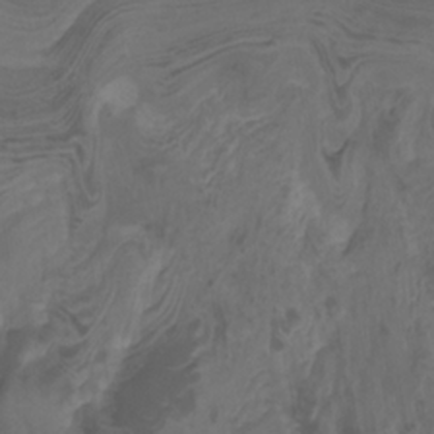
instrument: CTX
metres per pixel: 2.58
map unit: Nhu
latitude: -8.6707
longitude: -65.4615
